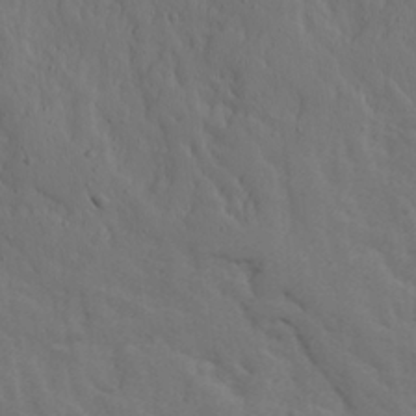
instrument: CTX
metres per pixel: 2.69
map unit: Ave
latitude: 13.8206
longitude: -133.0647
